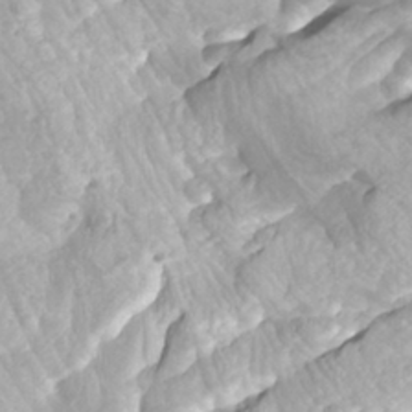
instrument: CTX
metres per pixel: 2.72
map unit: Htu
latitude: -8.5385
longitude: -74.3089
